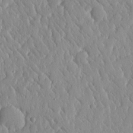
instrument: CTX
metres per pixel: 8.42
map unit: lHvf
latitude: 16.8947
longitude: -114.8002
